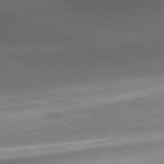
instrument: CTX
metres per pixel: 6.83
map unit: Ap
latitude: -81.7289
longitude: -83.1403
